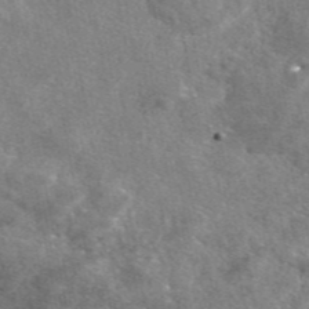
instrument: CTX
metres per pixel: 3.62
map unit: eAb
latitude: 47.4238
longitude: 123.3510
